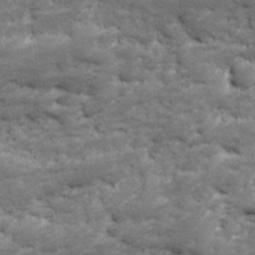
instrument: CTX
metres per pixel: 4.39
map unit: Ave
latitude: 17.4426
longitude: -135.7827
